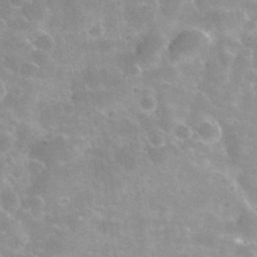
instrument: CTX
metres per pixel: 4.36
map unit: Nhu
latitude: 30.5546
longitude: -54.5357
